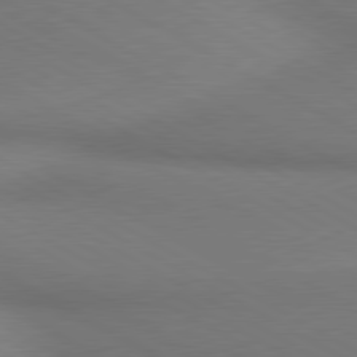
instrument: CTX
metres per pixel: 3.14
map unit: lApd
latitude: 80.3845
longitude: 129.6533
